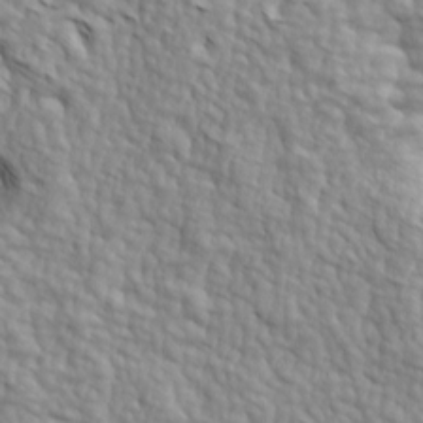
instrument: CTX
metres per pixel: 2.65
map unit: lAa
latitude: -4.6329
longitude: -122.1956
